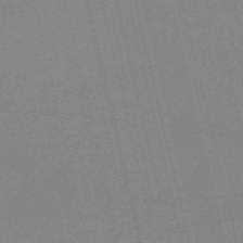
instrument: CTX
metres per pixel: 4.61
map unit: HNb
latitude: -53.2942
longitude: -37.1781
